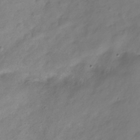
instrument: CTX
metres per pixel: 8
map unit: Hve
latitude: -32.8219
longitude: 90.9164
